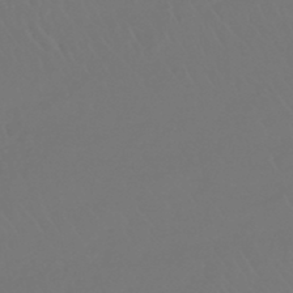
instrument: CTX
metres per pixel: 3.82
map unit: lHb
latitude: -42.6707
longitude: 66.9919
